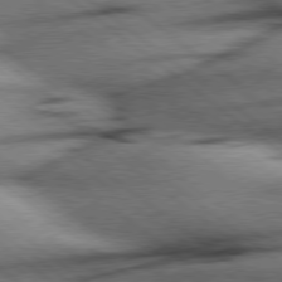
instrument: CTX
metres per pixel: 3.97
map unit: Hpe
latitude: 78.6491
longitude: -154.5735
